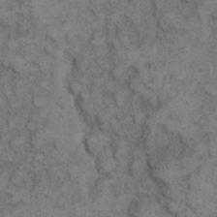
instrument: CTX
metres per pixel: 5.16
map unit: eHh
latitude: 12.6113
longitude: -63.4616
